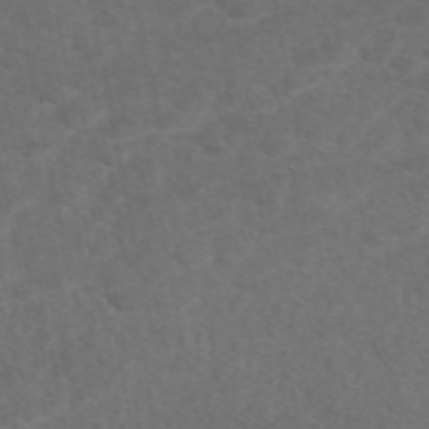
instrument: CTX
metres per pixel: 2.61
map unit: eAb
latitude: 47.8395
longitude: 117.1242
